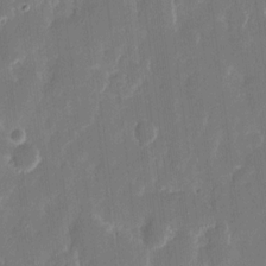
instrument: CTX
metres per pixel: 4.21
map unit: eHh
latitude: 12.8191
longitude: -72.7247
